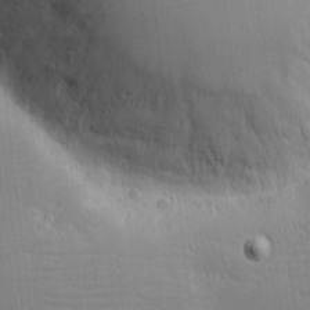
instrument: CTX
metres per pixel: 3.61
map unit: eHh
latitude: -2.6518
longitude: -79.8395
